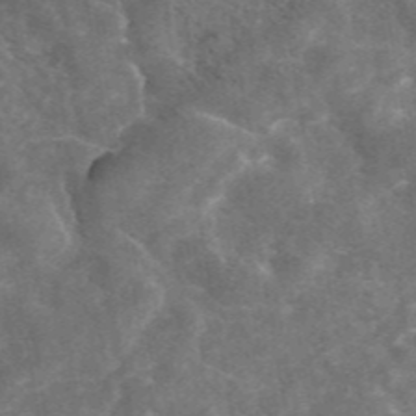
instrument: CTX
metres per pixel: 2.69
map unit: eAb
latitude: 45.0836
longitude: 122.9542
